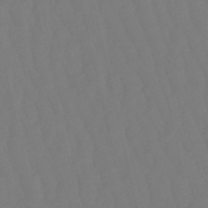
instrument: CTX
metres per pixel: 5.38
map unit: eHb
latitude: -50.2550
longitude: 76.3873
